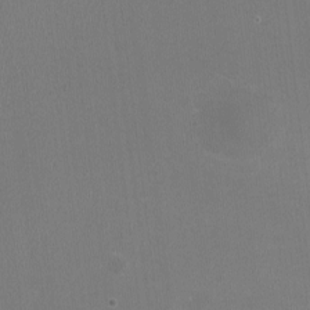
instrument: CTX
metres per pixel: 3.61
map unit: HNhu
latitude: -3.1242
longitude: -2.1389
